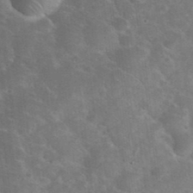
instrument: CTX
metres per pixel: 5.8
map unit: eHh
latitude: 37.0837
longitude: -64.9325
